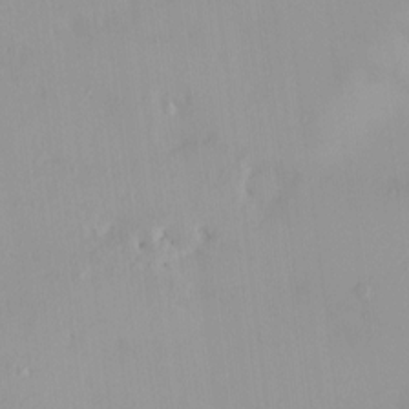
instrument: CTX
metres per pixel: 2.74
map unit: HNhu
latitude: 5.4804
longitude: 2.7274
